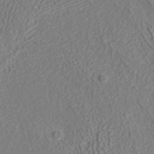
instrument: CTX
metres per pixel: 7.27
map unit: ANa
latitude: 41.2914
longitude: 27.2187
